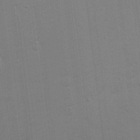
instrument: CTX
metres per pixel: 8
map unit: Hto
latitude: 14.0633
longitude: -30.2145
